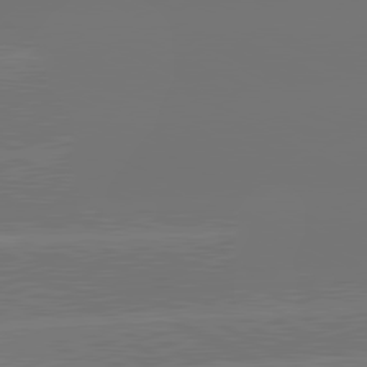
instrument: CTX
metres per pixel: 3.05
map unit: lApd
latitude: 81.0458
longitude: -152.5168
